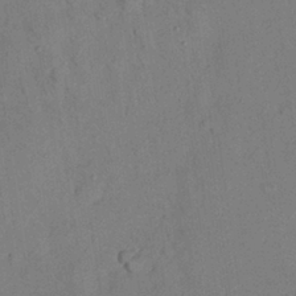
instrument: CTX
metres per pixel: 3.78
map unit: Nhu
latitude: 26.2712
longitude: -73.3293
